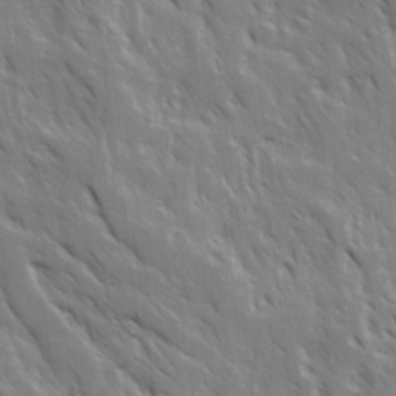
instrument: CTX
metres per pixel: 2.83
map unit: Ave
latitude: 15.6127
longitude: -132.1389
